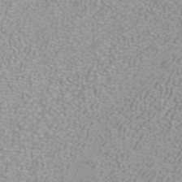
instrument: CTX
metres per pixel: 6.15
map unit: ANa
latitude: 39.8772
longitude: 23.9745
